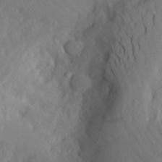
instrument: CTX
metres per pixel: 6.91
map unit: Aa
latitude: 27.4427
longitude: -147.0648
